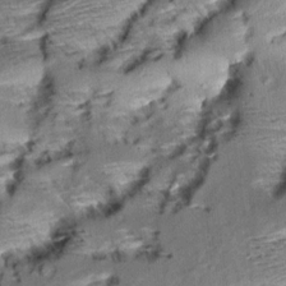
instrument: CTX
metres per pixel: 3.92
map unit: Aa
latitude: 10.4979
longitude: -141.3859
